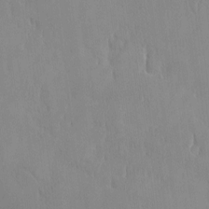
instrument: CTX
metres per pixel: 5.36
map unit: HNhu
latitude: -4.7652
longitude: 15.0298
